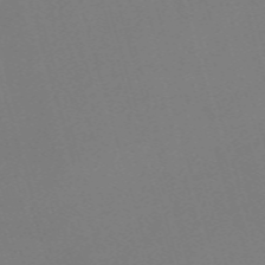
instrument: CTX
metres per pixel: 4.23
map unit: eHh
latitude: -61.7478
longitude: 49.9178
